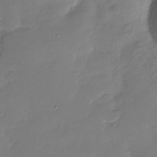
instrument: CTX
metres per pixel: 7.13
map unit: Nhu
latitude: -29.5210
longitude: -61.7449
